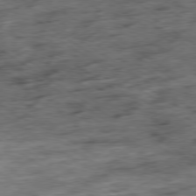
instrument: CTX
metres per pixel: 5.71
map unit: Ap
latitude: -79.6344
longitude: -48.1578
